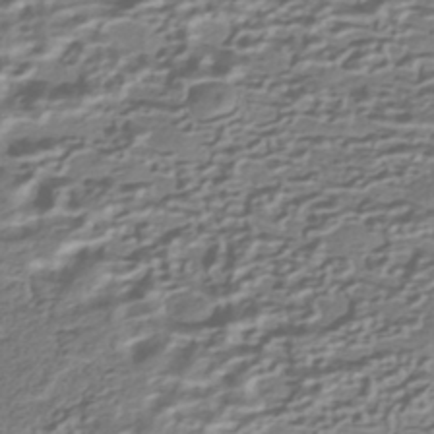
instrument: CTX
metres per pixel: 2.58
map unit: HNhu
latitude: -42.2739
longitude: 100.3873
